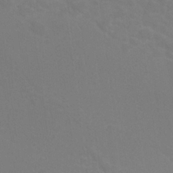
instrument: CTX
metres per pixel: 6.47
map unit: Nhu
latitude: 25.3292
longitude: -54.2333
